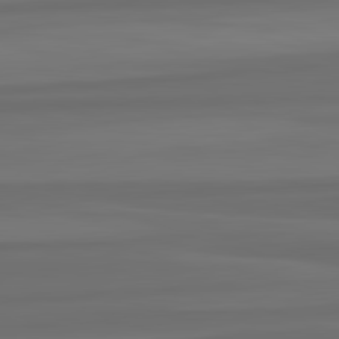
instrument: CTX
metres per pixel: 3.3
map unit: lApd
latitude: 82.7435
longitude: -179.0459
